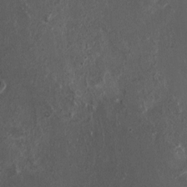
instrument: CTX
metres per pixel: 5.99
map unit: HNhu
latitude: 4.1011
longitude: -1.9339
